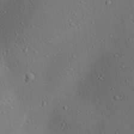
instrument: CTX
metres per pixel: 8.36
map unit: Aa
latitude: 23.3482
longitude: -137.6316
